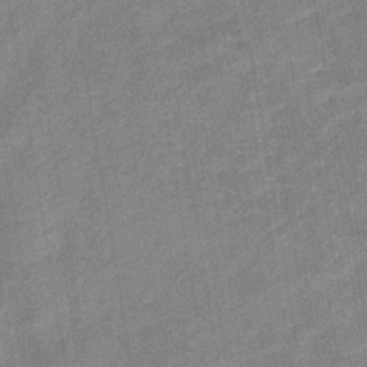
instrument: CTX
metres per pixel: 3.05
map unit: lHb
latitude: -37.0108
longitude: 74.0283
